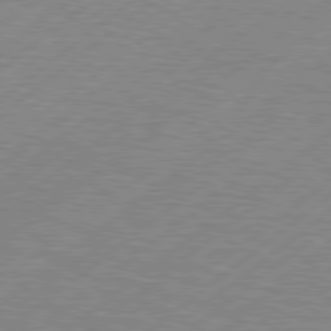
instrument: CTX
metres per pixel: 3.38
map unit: Hpe
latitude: 79.1026
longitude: -120.9703
